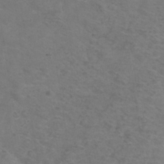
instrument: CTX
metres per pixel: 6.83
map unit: Hve
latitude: -34.0850
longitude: 91.1620
